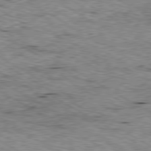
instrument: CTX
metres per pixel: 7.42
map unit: Ap
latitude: -80.5763
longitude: -50.9702
